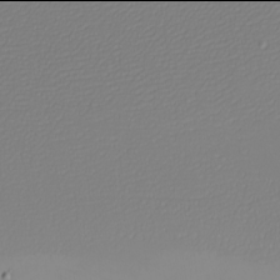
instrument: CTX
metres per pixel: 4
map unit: eHh
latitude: -6.0094
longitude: -82.5545
